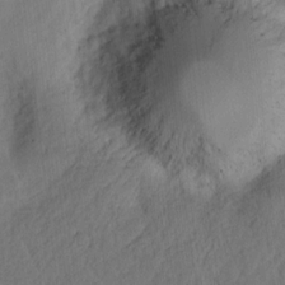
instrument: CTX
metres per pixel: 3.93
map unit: Ht
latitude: 10.1011
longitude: -74.9136
